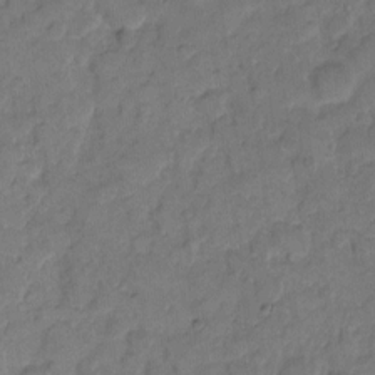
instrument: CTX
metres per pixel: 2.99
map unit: eHh
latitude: 8.5735
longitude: -64.2145
